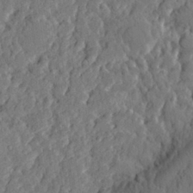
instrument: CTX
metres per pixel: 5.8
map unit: eHh
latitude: 29.9717
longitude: -77.9528
